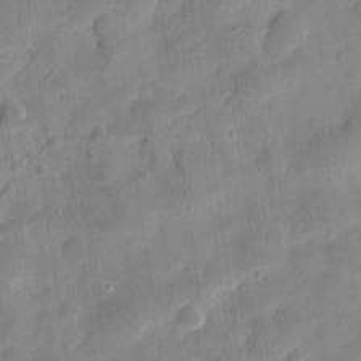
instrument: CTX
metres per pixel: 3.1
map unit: eHh
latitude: 8.5546
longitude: -74.3467
